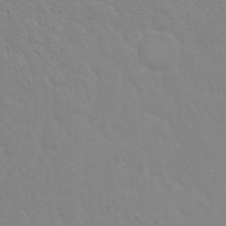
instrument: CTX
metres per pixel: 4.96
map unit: Hto
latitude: 16.3089
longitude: -39.5182
